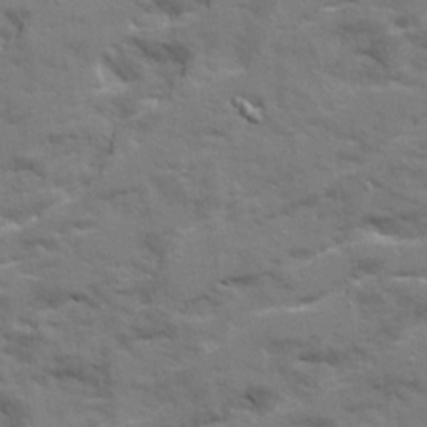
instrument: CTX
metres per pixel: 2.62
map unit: Ave
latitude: 20.9892
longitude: -130.0444
